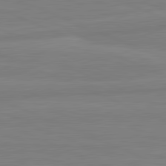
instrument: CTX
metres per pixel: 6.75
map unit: lApd
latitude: 81.8394
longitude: -173.9339
